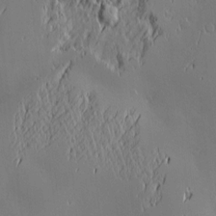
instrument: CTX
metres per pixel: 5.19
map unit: Nve
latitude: -9.6344
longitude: 173.8611
